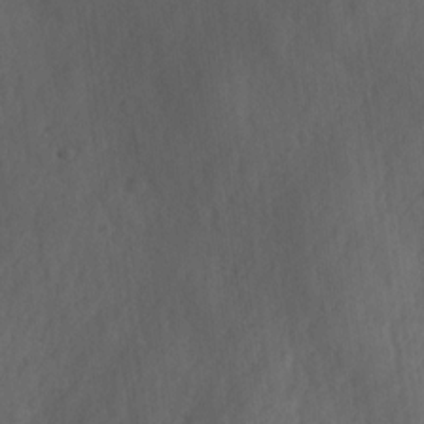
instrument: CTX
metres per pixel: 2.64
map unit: Ave
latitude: 18.2711
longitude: -131.5938
